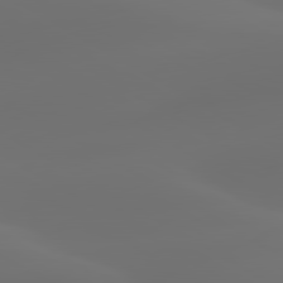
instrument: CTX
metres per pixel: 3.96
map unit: lApd
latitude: 80.3656
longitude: -85.5560
